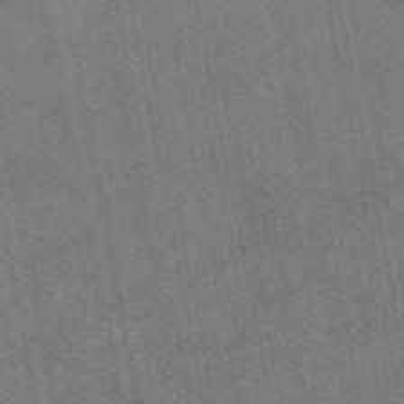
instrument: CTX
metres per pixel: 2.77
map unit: eAb
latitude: 48.5735
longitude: 108.1228
